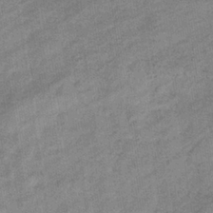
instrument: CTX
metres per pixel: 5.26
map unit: eHb
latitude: -37.4265
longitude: 77.6533
